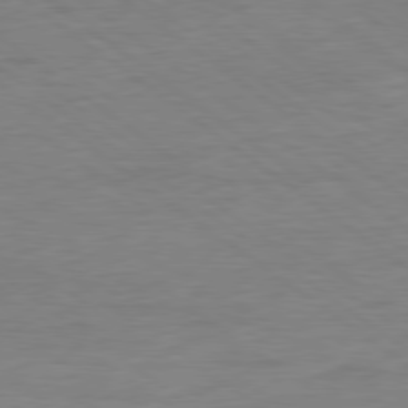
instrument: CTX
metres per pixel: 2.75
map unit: Ap
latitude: -80.2362
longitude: -80.9136
